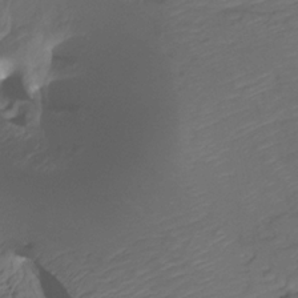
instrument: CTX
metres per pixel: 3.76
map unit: Htu
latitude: -13.9745
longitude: -47.1781
